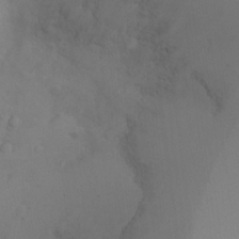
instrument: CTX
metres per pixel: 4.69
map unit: Ht
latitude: -9.4076
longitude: -34.1200
